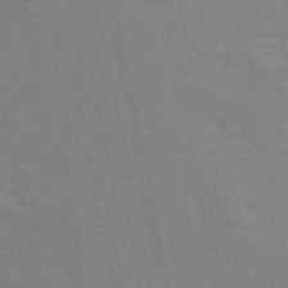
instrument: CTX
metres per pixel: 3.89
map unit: ANa
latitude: 48.4601
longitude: -75.1781
